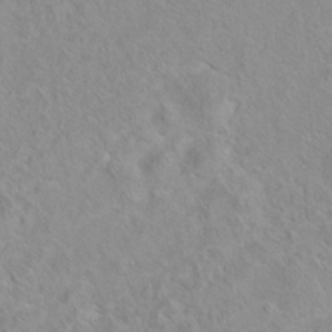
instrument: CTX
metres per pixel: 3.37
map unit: Hto
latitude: 7.9339
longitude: -31.3671
